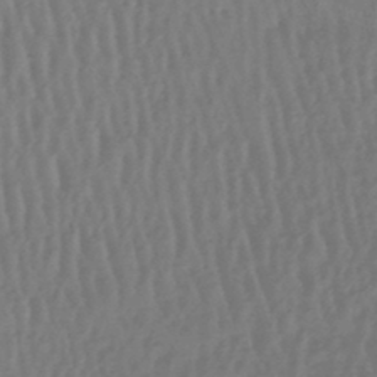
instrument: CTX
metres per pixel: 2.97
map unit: lHb
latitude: -47.2754
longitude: 62.0094
